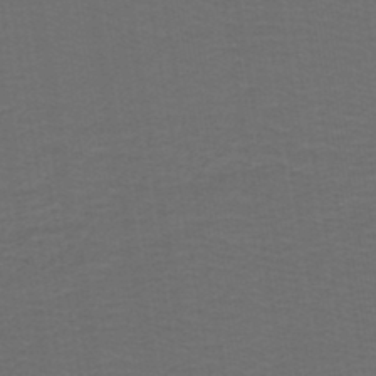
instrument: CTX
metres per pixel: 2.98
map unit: lHb
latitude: -43.6721
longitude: 53.5399
